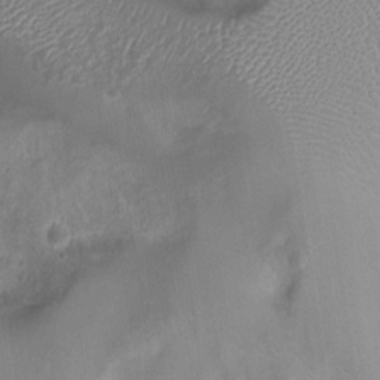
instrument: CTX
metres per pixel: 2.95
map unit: Ht
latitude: -1.7478
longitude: -16.4979
